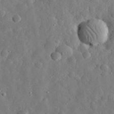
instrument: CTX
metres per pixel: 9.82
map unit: eHh
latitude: 30.4412
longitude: -74.5924
